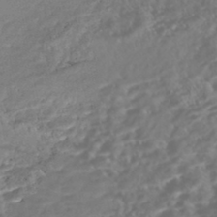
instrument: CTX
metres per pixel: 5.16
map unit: Nhe
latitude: -47.8611
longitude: -173.0080
